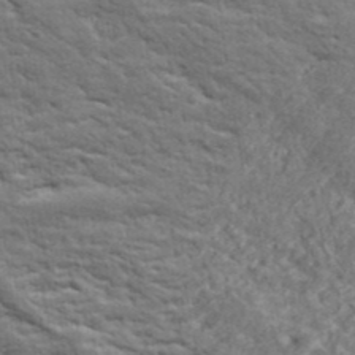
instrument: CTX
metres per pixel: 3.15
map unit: ANa
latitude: 41.0458
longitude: 30.5385
